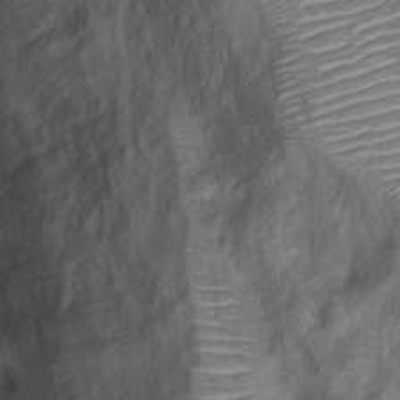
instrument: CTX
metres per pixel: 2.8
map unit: Nhu
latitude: 11.6883
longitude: -27.4049
